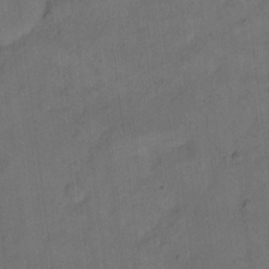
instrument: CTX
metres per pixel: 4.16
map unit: eHh
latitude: 13.3482
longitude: -65.8205
